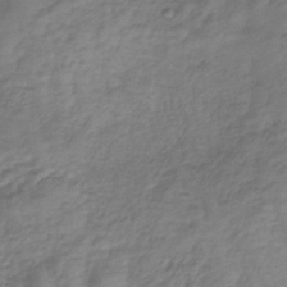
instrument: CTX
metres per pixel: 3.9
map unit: HNb
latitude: -33.4077
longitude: 60.6707
